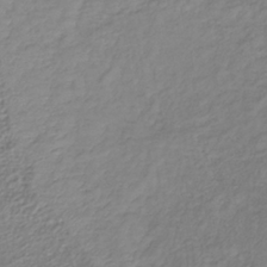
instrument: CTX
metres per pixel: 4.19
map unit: lHb
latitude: -37.5588
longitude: 70.3684
